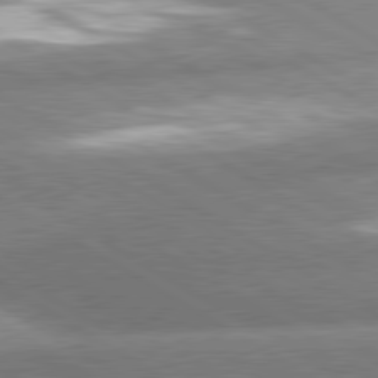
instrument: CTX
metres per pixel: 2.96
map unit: lApd
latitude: 80.6113
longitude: -162.2712
